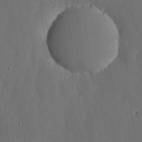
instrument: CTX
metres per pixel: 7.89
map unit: lHvf
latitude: 19.1403
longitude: -113.2159
